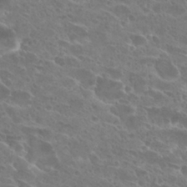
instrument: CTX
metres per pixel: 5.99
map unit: Hto
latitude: 27.4049
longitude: -40.3845
